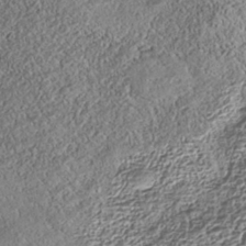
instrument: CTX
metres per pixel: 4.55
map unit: Nhe
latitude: -38.4818
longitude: 138.0094
